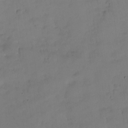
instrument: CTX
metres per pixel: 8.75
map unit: eHh
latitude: -8.7463
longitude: -67.1214
